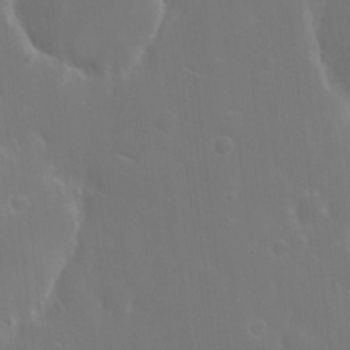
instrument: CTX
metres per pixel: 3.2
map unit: eHh
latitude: 6.4034
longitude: -69.2726
